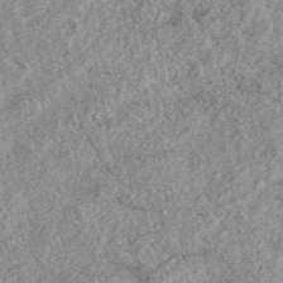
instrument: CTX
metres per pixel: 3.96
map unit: eAb
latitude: 38.0633
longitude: 110.1228
